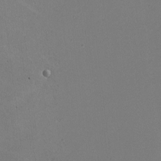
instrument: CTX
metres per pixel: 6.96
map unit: lHvf
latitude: -8.3495
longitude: -100.6868
